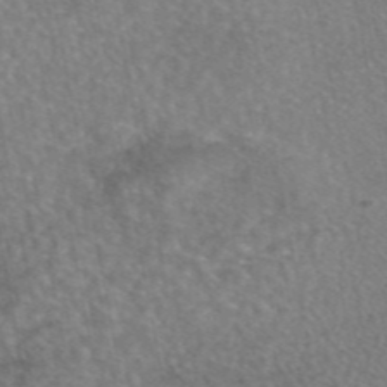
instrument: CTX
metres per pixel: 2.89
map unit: eAb
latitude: 45.3670
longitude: 108.1606
